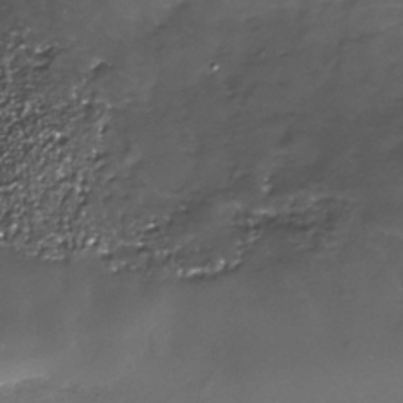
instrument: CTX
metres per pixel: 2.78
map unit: Nhe
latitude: -35.3321
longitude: -92.3278
